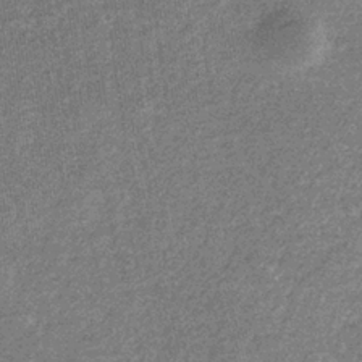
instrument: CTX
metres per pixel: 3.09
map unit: eHb
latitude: -31.3509
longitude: 70.8408
